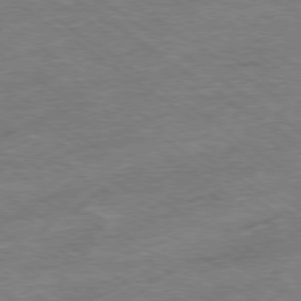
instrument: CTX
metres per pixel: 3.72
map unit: Ap
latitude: -79.2376
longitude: -48.8758
